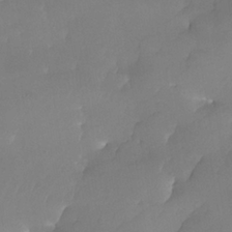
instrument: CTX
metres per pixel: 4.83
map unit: Nhe
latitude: -37.3131
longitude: -118.6301
